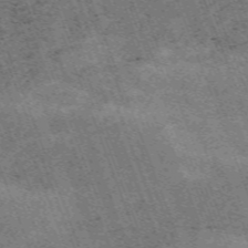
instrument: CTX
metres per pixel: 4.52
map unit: HNb
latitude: -54.9164
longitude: -48.2522
